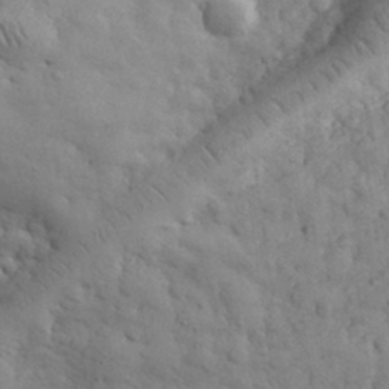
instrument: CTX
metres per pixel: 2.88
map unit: eHh
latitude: 31.6316
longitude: -68.8758
